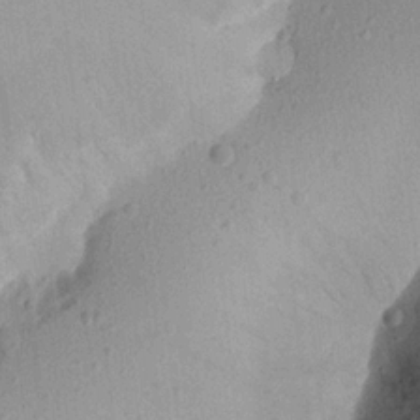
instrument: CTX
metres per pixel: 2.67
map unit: Aa
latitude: 18.0444
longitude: -144.3089
